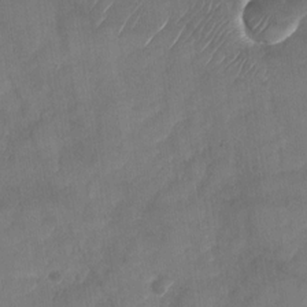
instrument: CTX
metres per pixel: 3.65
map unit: Nhu
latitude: -27.7099
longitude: -62.7247
